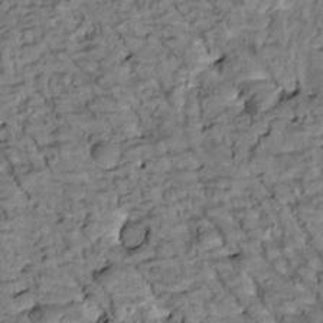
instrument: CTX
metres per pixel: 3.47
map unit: Htu
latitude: -2.4628
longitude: 173.7288
